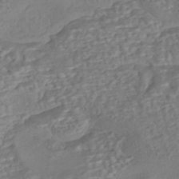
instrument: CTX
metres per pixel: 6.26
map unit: eHh
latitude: -43.5777
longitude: 120.6896
